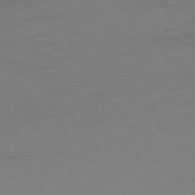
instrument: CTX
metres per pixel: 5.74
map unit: Ap
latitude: -75.7856
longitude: -72.5168
